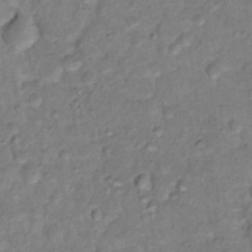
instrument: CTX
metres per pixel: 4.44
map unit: Hto
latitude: 16.7435
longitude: -35.4993
